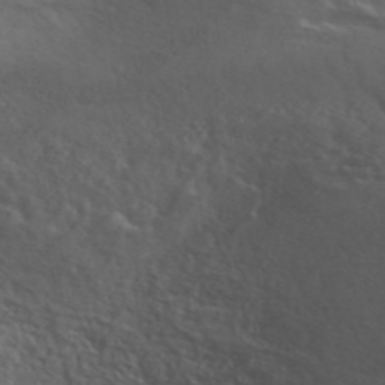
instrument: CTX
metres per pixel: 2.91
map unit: ANa
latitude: 44.3467
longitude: 20.9352
